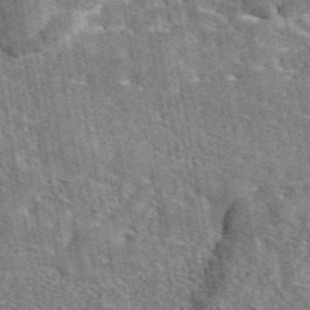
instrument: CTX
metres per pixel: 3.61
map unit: eAb
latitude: 45.2537
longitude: 110.9730
